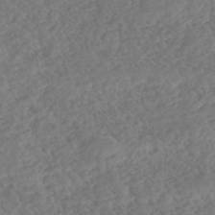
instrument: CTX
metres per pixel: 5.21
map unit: HNhu
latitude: -46.8408
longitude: 29.3321
